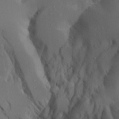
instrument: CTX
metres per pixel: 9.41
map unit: Aa
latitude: 25.5560
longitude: -128.1011
